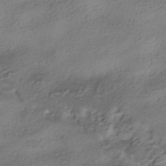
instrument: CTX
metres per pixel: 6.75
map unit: HNhu
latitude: -40.2172
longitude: 97.8989
